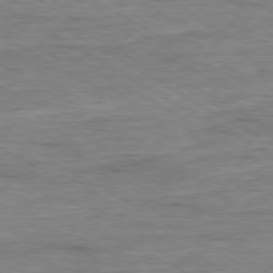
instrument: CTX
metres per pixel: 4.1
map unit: Ap
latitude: -79.3887
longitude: -83.7827
